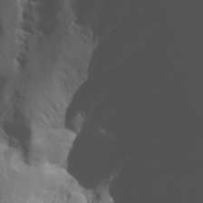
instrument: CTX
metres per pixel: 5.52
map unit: Aa
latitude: 29.7827
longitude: -133.4426
